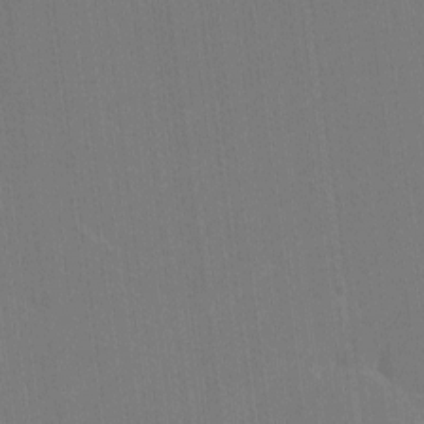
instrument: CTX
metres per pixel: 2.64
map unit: lHvf
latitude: -11.2565
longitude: -104.5168
